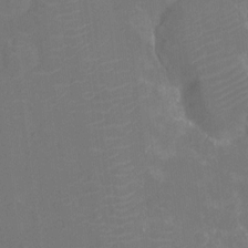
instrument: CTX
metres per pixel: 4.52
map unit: Ht
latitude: -11.3510
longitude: -23.6505
